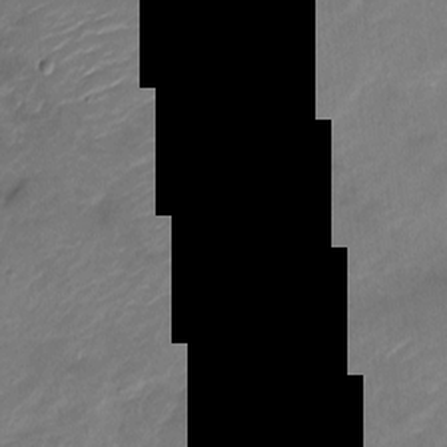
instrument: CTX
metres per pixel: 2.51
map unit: Nve
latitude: -17.7289
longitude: 107.5210
